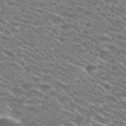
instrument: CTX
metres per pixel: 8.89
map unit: Hto
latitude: 29.0647
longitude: -45.7638
